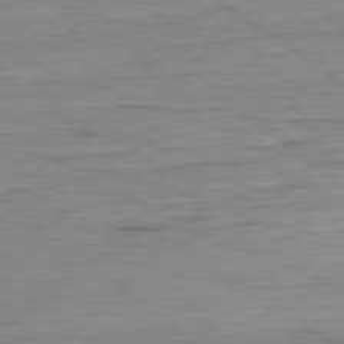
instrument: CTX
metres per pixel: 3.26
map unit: Ap
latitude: -80.3495
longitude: -80.9514
